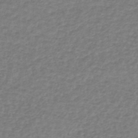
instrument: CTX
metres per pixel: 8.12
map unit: lHb
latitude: -41.8989
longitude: 70.5007
